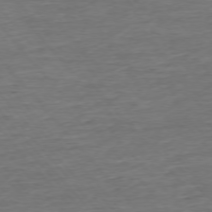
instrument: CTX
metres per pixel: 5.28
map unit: Ap
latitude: -75.7289
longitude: -93.0836
